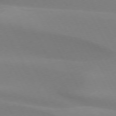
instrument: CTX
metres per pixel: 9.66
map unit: lApd
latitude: 73.4616
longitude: -49.0458
